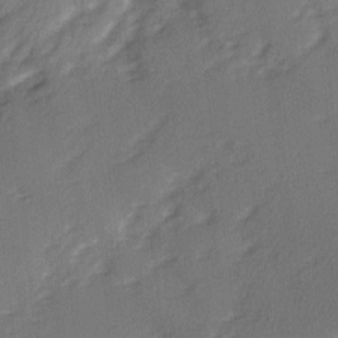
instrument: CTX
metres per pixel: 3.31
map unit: Ave
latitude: 2.4223
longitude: -110.7246
